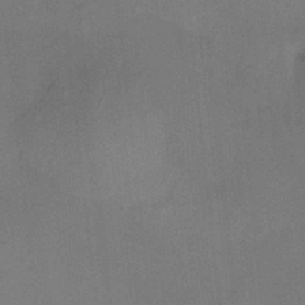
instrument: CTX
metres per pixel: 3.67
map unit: HNhu
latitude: 13.1214
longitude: 10.4440
